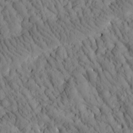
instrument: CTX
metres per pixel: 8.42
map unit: Htu
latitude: -2.9919
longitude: 173.9556
